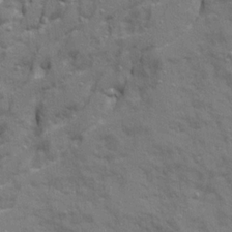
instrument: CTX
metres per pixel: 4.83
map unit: Ave
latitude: 21.4427
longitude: -130.2901
